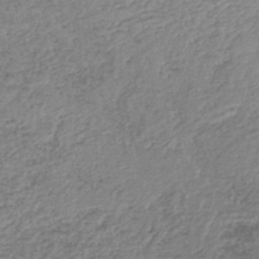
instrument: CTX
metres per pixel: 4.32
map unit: lHb
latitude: -41.2565
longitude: 61.8989
